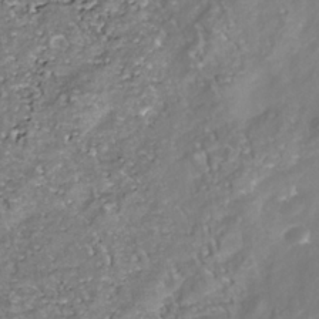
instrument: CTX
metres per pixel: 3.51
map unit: Nhu
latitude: -39.0298
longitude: -80.8191
